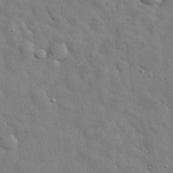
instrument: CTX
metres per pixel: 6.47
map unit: eHh
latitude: 29.6694
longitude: -75.9906
